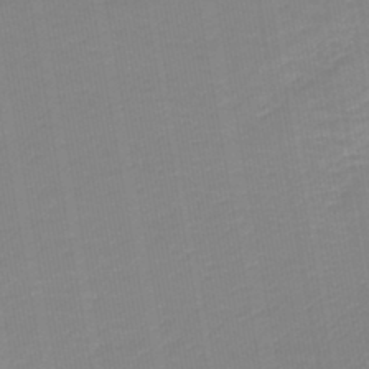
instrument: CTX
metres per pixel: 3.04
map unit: lHb
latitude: -44.5952
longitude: 60.8030
